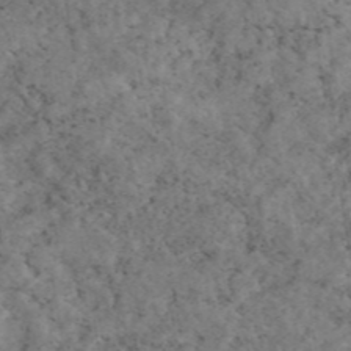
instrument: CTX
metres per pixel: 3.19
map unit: eAb
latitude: 45.1214
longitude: 115.0108
